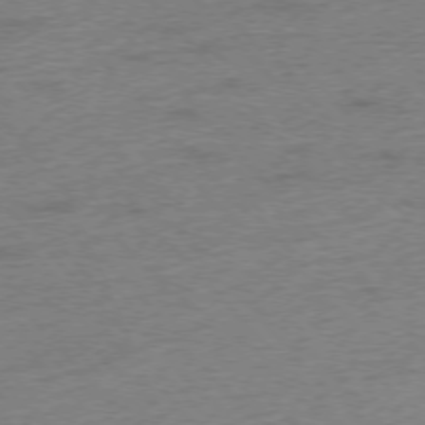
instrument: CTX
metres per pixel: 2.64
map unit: Hpe
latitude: -76.2739
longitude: -11.2537
